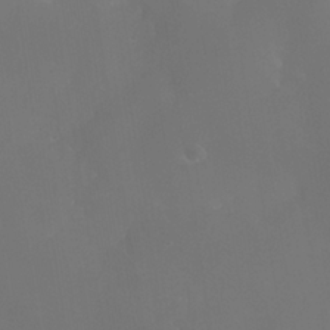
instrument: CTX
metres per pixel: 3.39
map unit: Nhe
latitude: -36.6140
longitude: -130.5924
